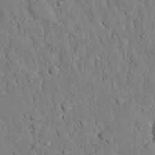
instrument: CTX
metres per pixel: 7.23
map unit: eHh
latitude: 26.3278
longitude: -79.2915
